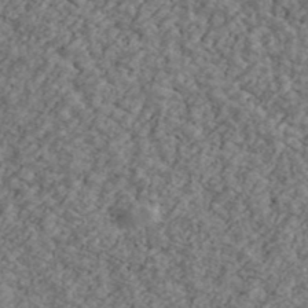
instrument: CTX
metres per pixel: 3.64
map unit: Ave
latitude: 43.5371
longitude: -110.3845
